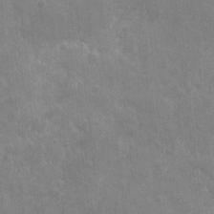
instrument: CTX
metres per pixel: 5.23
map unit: eHh
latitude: 9.7261
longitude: -71.4993
